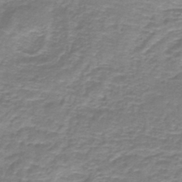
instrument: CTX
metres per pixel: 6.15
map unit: lHb
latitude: -41.5021
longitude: 58.7652
